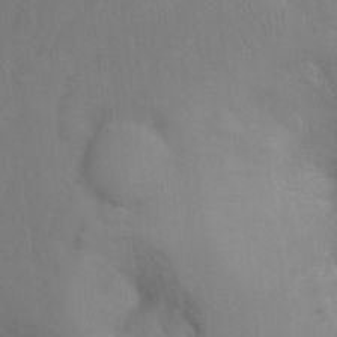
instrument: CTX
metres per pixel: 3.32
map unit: Ht
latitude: -2.5006
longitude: -33.6694
